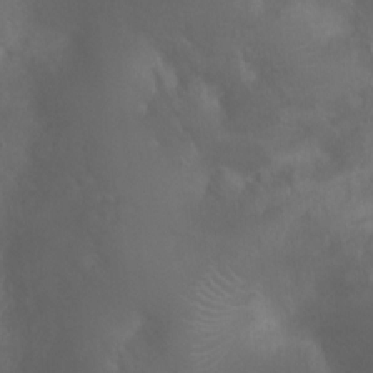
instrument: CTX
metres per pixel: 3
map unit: Ht
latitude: 2.1200
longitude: -22.3467
